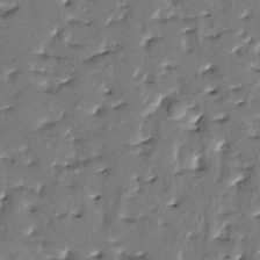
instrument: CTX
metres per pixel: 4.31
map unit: HNhu
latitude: 3.9339
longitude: 8.5007
